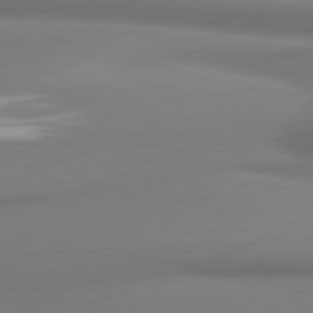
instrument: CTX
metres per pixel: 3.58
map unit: lApd
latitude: 81.1970
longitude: 177.5399
